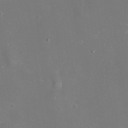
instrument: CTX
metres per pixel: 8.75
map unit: eHh
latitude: -11.1998
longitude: -62.1956
